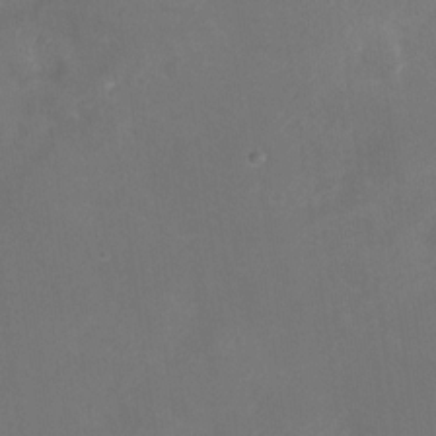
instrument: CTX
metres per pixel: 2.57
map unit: Nhu
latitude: -28.4062
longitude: -63.5749
